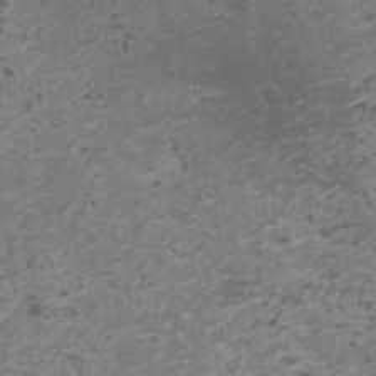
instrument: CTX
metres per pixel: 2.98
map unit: HNhu
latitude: -1.1432
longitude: 2.5573
